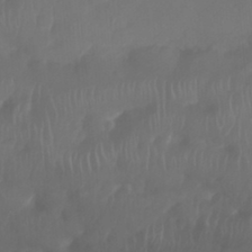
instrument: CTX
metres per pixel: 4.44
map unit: Nhu
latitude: 25.7827
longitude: -62.5924
